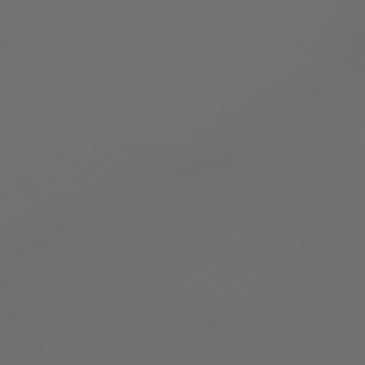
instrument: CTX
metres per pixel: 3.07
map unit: lApd
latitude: 79.1781
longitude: 176.7085
